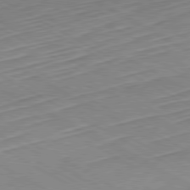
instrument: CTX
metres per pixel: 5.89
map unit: Hpe
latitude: -80.6897
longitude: 23.3321
